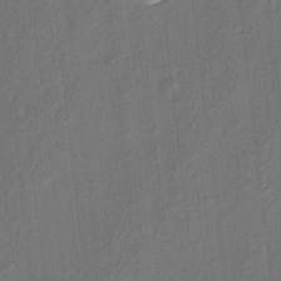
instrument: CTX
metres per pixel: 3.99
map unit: eHh
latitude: 5.9150
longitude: -77.2348
